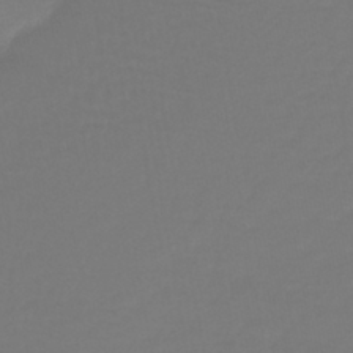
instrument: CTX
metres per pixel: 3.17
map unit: lHb
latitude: -42.9352
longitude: 63.7477
